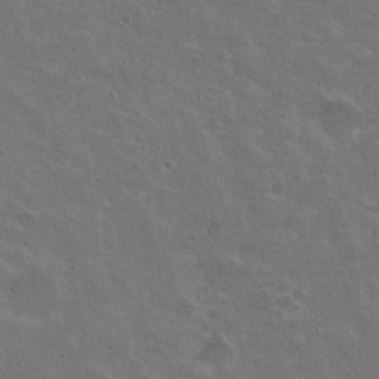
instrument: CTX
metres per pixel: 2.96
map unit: Nhu
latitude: 19.3859
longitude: -30.1200
